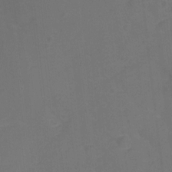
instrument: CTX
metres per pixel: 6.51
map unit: Hto
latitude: 4.1578
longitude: -32.9136
